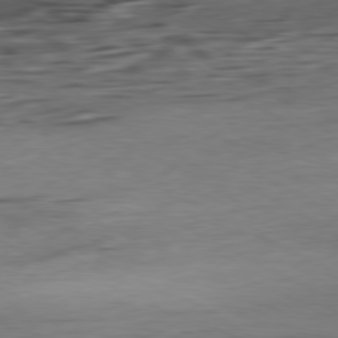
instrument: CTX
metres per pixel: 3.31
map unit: Ap
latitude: -80.8030
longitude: -95.3671
